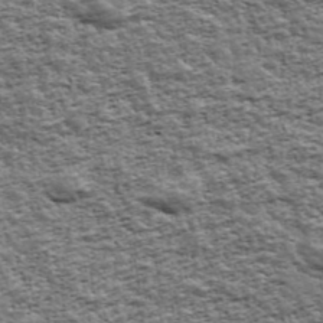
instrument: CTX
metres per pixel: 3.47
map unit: Ave
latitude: 43.1781
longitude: -111.6883
